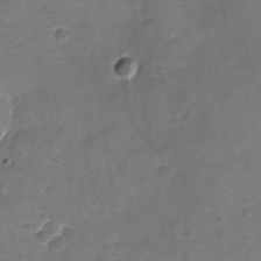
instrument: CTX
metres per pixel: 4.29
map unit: Nhu
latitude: -17.4644
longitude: -56.7057
